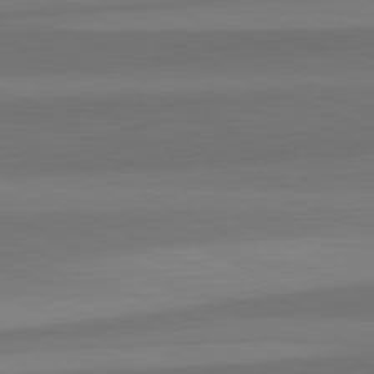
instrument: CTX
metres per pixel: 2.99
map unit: lApd
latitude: 82.4223
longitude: 157.8044
